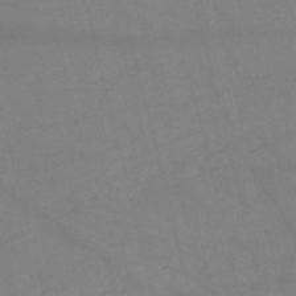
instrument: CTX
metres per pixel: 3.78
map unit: HNb
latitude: -53.5966
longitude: -37.7261
